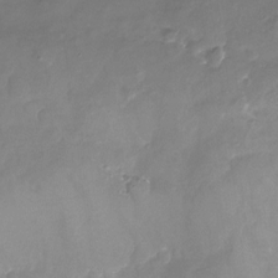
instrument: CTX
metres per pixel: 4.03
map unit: Nhu
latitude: -22.0850
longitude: -56.2900
